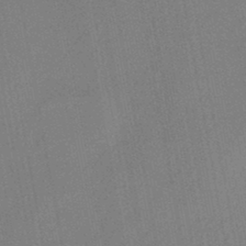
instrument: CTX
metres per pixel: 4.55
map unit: eHb
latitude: -44.5007
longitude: 86.2740
